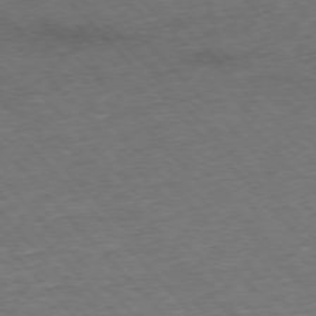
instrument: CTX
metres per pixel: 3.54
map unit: Ap
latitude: -76.3495
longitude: -87.7260
